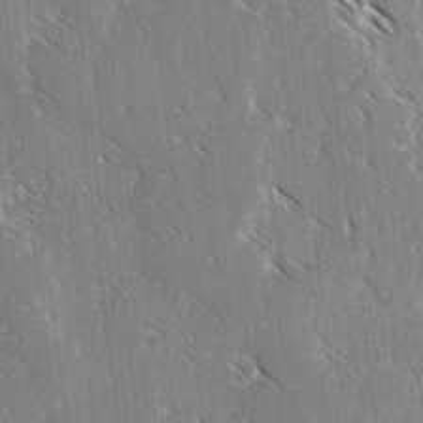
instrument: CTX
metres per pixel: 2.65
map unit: lAvf
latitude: -3.9178
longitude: -113.7449
